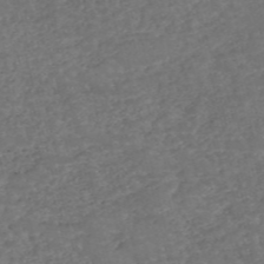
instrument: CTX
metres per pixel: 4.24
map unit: eHh
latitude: -55.1620
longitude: -90.1578
